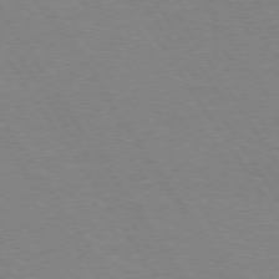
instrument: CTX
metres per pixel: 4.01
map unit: Hpe
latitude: 74.5357
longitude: -140.2144
